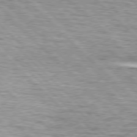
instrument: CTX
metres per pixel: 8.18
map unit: lApd
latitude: 76.7435
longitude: -79.1781
